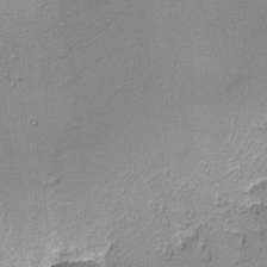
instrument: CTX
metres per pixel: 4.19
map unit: lHvf
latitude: -13.2565
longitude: -102.1578
